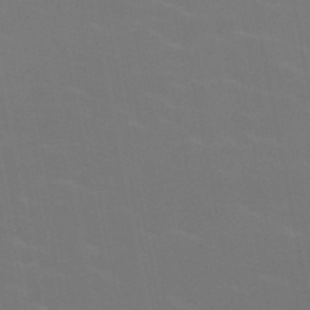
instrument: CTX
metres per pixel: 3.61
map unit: HNb
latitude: -49.2565
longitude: -48.1956
